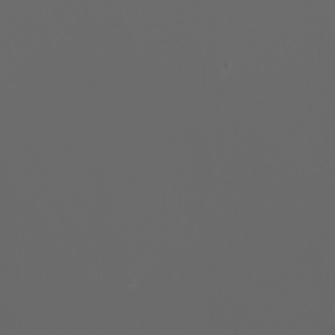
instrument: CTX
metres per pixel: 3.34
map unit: Htu
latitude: -5.2942
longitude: -89.8395
